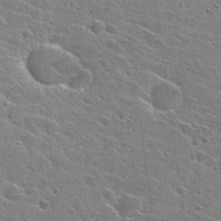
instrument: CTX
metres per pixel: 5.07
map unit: Hto
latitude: 27.3860
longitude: -45.0836
